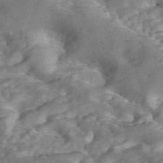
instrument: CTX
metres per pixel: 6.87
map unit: ANa
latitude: 46.0633
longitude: 25.1620
